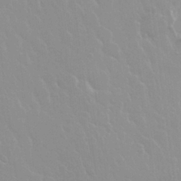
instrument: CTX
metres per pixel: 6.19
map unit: Nhu
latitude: 30.1767
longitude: -56.3845
